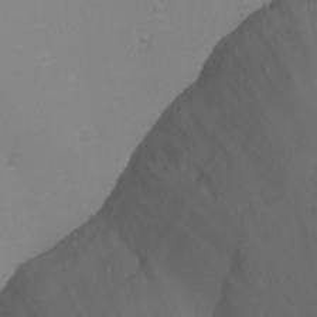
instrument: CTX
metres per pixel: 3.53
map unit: Ht
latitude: 0.9702
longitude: -35.7071
